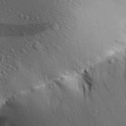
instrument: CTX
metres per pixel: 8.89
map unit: Aa
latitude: 29.4048
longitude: -138.9514
